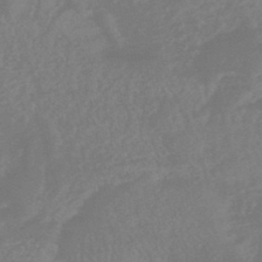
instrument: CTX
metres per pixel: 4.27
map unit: HNhu
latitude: -45.5966
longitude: 91.4644
